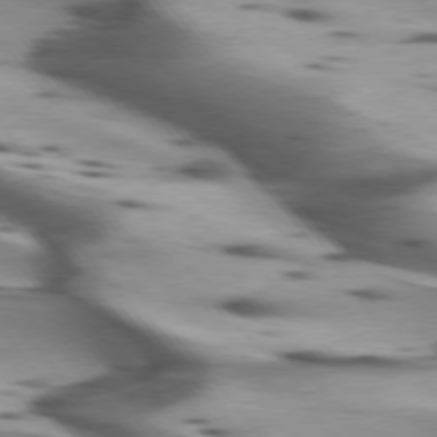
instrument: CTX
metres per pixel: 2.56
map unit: lApd
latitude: 75.4426
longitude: -63.9906
